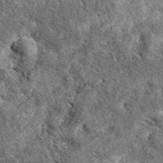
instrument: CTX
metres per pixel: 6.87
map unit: eAb
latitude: 38.6490
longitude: 110.5007
